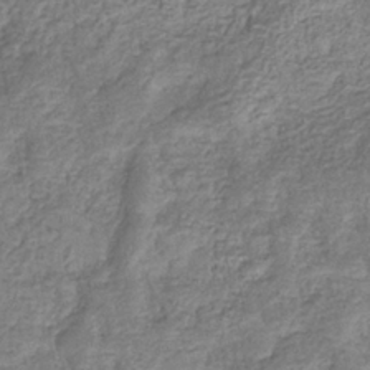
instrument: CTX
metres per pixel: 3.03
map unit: eHb
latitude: -33.4455
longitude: 76.1606
